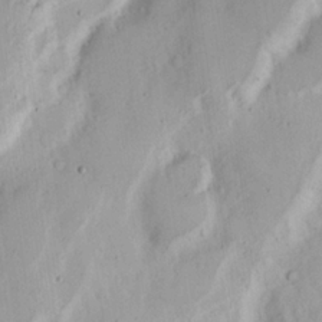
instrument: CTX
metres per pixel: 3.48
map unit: Nhu
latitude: 17.4049
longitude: -73.9717
